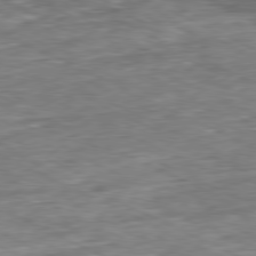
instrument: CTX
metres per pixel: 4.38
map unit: Ap
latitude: -80.7463
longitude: -91.1781
